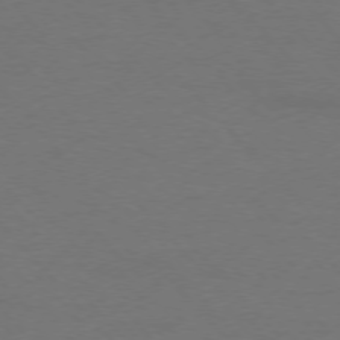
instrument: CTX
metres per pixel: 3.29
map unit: Ap
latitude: -77.0297
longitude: -71.9528
